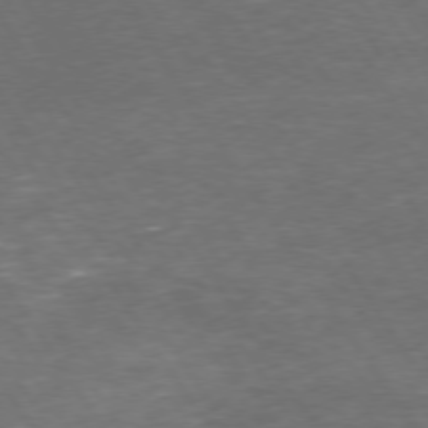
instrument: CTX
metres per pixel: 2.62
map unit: Hpe
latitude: 73.7261
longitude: -124.8191
